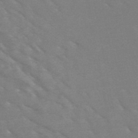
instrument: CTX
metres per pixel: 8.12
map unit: HNb
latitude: -49.2943
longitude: -47.6883
